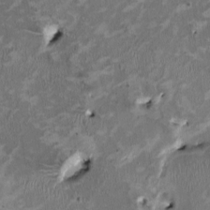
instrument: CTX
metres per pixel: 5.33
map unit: HNhu
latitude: 2.4601
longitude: -4.4412
